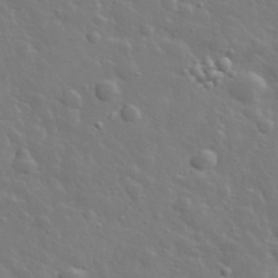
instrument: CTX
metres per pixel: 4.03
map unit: lHvf
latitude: 34.0633
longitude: -82.1766
